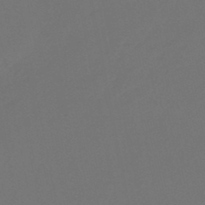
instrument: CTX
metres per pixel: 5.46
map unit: eHb
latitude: -47.5588
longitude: 86.2551
